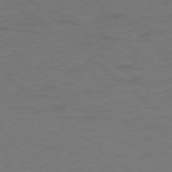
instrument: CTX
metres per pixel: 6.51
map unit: Ap
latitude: -77.1809
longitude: -76.4412
